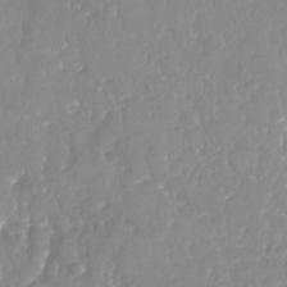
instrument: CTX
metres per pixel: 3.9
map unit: Nhu
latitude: -20.0661
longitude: -58.2712
